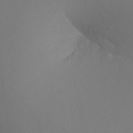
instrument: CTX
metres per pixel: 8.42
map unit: Ht
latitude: -12.5385
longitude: -44.8947
